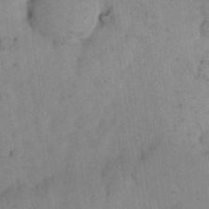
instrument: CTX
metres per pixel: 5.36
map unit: Nhu
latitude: 28.0255
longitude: -72.1767
